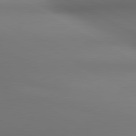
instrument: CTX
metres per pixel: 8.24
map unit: lApd
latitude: 81.0269
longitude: 136.7463
